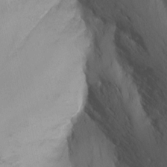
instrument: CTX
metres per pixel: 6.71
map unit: Nhu
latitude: -13.2943
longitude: -65.3293
